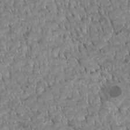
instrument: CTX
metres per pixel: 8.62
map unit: Htu
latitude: 1.9906
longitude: -20.6302
